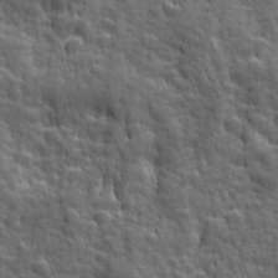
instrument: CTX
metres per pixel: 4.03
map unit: Ave
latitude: 19.0647
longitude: -132.5168
